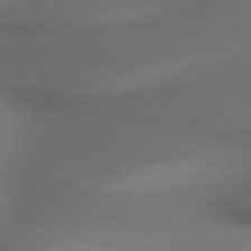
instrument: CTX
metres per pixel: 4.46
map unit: lApd
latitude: 79.6883
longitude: -173.9717
